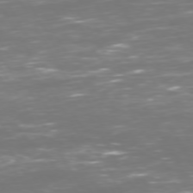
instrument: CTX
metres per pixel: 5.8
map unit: Hpe
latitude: 72.7058
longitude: -126.1956
